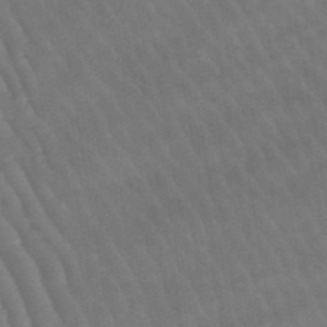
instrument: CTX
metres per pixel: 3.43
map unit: lHb
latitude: -46.0472
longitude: 76.9353
